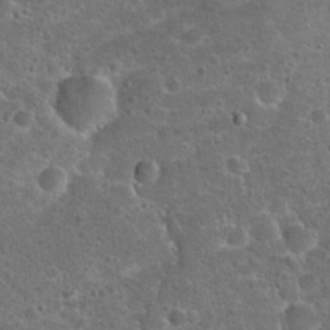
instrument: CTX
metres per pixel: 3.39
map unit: Hto
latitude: 22.6112
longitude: -47.9150
